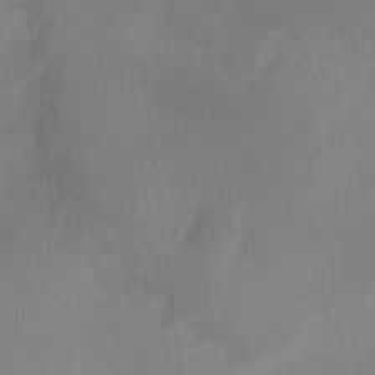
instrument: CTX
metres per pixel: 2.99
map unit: Nhu
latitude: 4.3656
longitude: -16.6868
